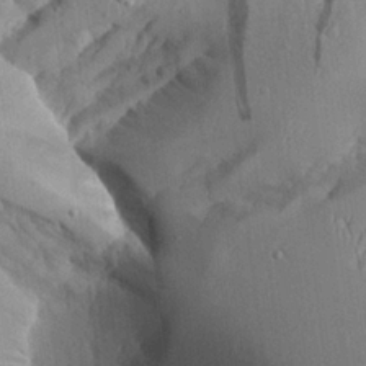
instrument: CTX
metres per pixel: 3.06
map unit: Aa
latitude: 23.7072
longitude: -127.9717
